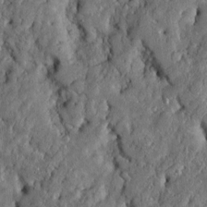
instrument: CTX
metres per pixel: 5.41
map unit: Htu
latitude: -7.2754
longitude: 157.2754
